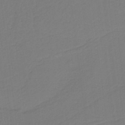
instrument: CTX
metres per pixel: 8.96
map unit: HNb
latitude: -37.3887
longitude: 56.0472
